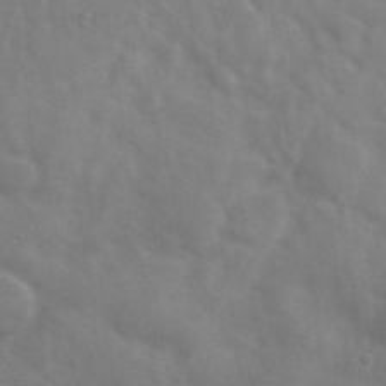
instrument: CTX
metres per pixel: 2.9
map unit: Hto
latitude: 31.9717
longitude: -47.3293
